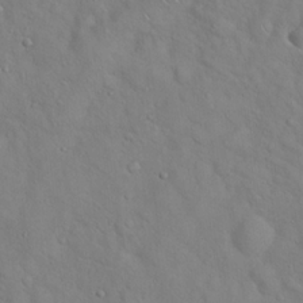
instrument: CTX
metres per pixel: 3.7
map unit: Hto
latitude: 18.8191
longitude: -53.5560
